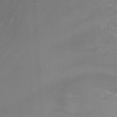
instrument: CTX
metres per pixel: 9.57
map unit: Nhu
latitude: -13.4266
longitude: -64.4412
